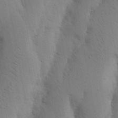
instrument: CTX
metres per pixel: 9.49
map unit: Nhu
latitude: 16.6302
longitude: -75.9150
